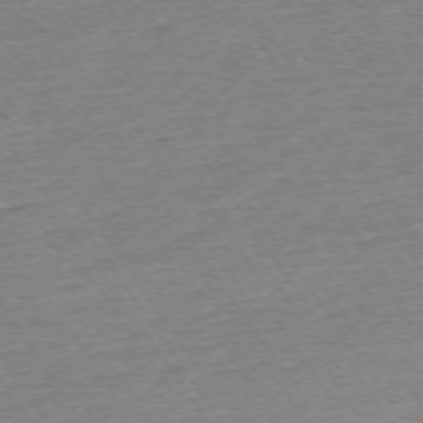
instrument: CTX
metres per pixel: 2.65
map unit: Ap
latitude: -74.1984
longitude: -83.1403
